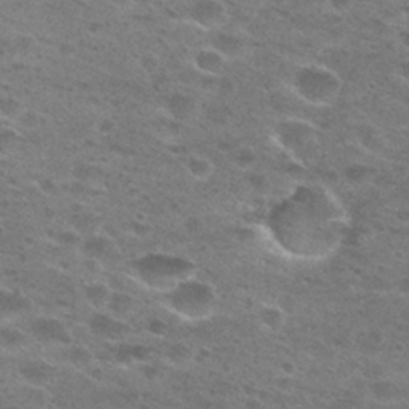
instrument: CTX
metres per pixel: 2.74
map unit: Hto
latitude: 27.8583
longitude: -47.1970
